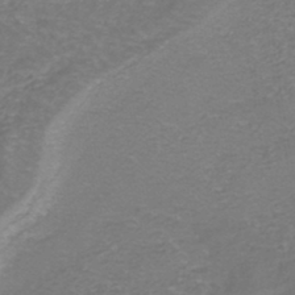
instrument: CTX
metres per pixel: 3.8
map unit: Nhe
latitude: -45.4265
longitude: 152.7463
